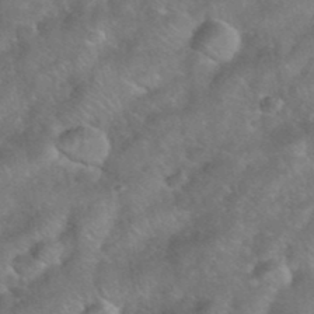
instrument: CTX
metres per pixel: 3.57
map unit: eHh
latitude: 39.5182
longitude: -58.8380
